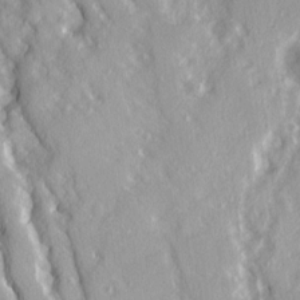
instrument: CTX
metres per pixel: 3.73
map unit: Ave
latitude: 15.2159
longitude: -130.9136
